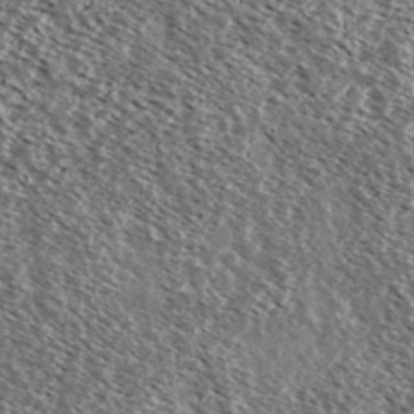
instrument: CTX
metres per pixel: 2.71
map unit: Ave
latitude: 37.9717
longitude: -108.8569
